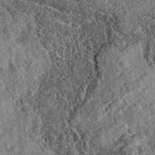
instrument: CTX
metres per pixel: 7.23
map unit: eAb
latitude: 36.3278
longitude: 109.3132
